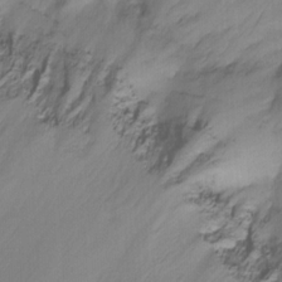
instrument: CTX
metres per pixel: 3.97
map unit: Ht
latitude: -14.3873
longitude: -52.8569
